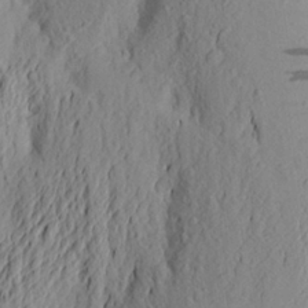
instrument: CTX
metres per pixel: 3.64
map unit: Aa
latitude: 24.5734
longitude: -149.6505
